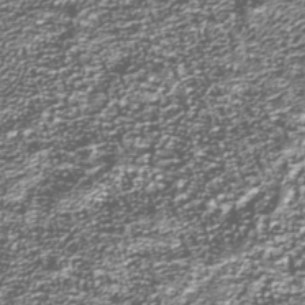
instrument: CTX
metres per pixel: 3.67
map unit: Nhu
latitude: -39.0676
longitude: -82.0444
